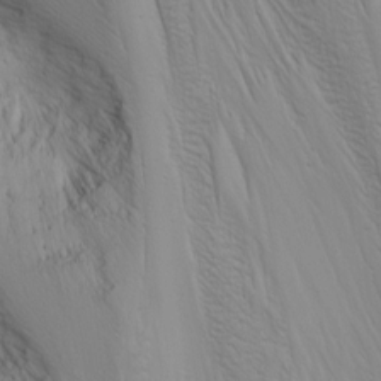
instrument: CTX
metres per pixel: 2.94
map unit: Nhu
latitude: -4.4440
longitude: -85.0836
